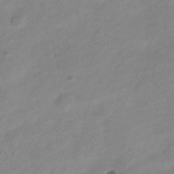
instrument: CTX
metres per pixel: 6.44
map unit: Hve
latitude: -34.8597
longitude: 89.2754
